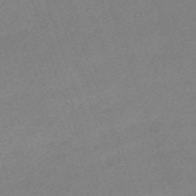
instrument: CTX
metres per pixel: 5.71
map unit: eHh
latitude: -64.3118
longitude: 50.5385
